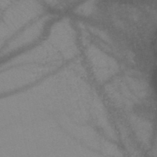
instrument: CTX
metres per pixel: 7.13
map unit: HNb
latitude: -48.3307
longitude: -40.5167
